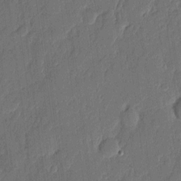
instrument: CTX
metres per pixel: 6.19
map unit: eHh
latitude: 6.3656
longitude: -73.9906
